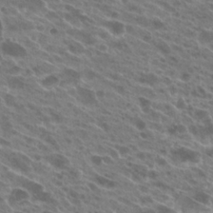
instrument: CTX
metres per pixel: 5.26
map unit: Hto
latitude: 24.4412
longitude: -40.3845
